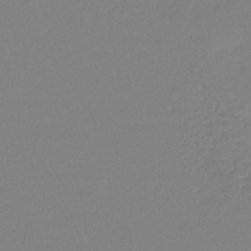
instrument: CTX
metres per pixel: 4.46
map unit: lHb
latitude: -41.7289
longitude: 64.7652
